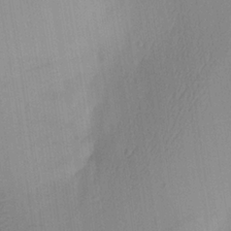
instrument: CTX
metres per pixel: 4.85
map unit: Aa
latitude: 25.3292
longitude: -136.3090
